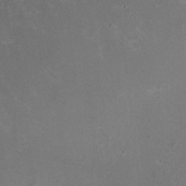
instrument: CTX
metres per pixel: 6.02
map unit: HNhu
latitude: -1.5022
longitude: -4.1011
